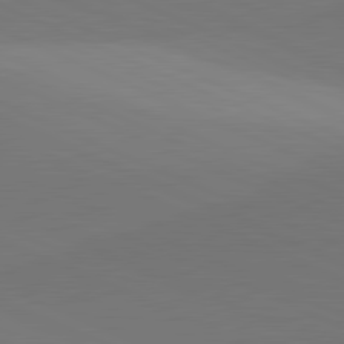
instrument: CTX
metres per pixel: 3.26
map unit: lApd
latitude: 81.7261
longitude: 144.4062
